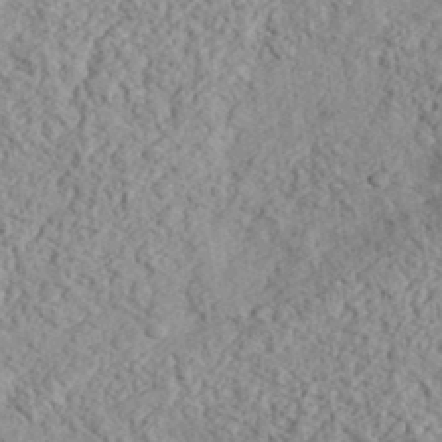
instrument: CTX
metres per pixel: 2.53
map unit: eHh
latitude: 37.4427
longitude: -81.1592
